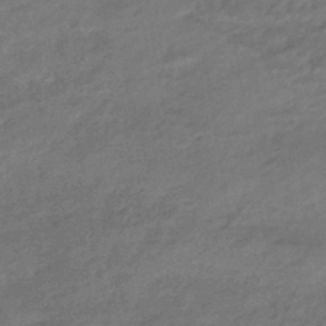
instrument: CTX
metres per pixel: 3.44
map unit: eHb
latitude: -42.8596
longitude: 84.8219
